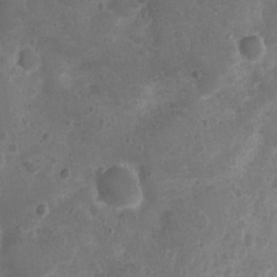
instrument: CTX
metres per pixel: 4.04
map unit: Nhu
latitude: 3.2915
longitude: -15.2537
